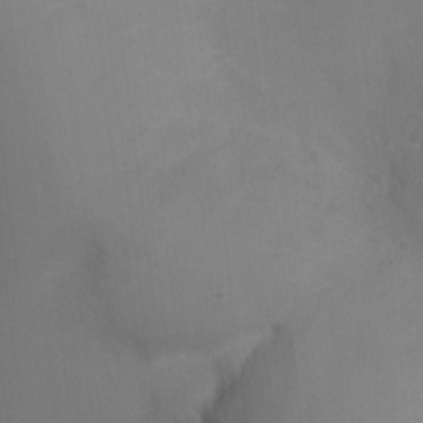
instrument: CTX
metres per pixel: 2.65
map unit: Ht
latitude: -4.1228
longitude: -25.9339
